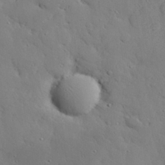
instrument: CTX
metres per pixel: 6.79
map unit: eHh
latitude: 29.4804
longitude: -82.3089
